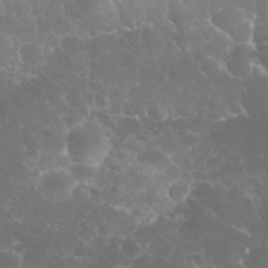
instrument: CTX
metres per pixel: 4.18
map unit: eHh
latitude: 32.1956
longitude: -62.9136
